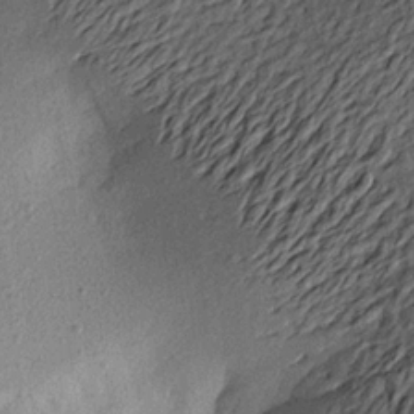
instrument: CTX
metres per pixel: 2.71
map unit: Aa
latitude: 19.5749
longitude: -145.3293
